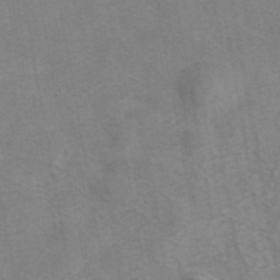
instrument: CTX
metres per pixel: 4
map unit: eAb
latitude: 42.3089
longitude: 106.8219
